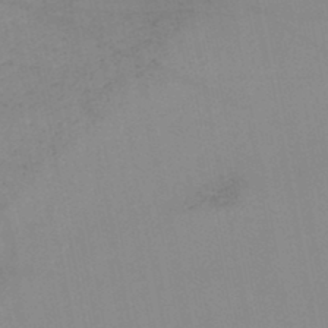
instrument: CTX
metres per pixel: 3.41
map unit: lHb
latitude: -44.7841
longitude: 77.1620
